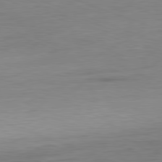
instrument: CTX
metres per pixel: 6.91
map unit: Ap
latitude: -81.7100
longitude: -79.0270
